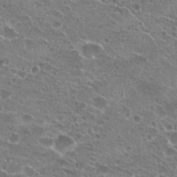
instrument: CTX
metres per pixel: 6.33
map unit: Hto
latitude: 21.6883
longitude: -41.5371
